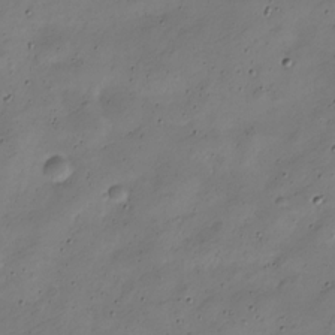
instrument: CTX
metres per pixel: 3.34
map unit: Nve
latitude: -24.7274
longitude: 105.8044
